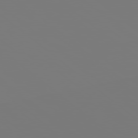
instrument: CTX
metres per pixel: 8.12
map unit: Hpe
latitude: 78.5168
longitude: 174.1794
